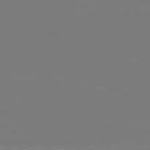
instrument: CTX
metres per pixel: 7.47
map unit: Hpe
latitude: 78.5924
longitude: -136.6113
